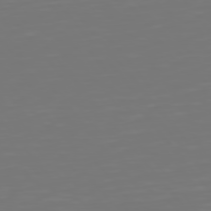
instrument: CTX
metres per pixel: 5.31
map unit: Hpe
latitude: 75.6316
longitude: -124.1577
